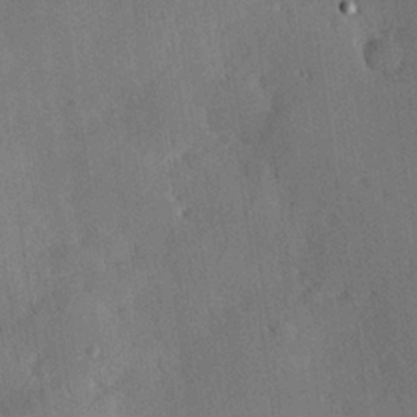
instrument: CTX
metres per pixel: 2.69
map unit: Hve
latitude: 25.2914
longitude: -92.9891
